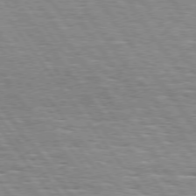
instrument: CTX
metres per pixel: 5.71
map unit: Hpe
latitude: 74.4412
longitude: -138.4034
